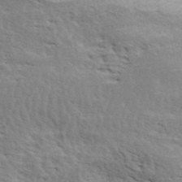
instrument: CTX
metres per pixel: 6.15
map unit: ANa
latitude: 40.9513
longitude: 30.1228
